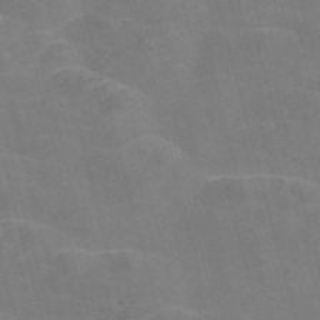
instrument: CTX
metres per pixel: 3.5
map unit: Nve
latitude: -57.8044
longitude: 55.0298
